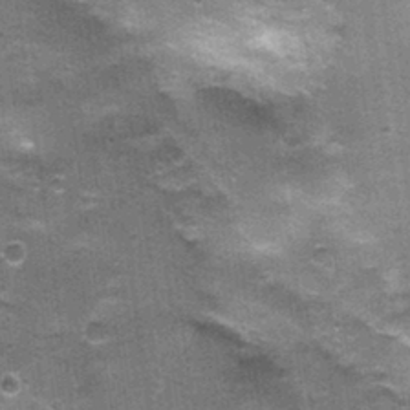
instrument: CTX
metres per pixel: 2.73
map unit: Nhu
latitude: 2.1389
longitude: -17.2537
